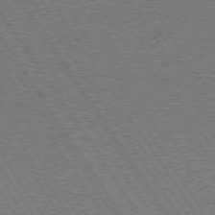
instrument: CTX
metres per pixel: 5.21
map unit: Hpe
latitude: 73.6505
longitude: -141.3670
